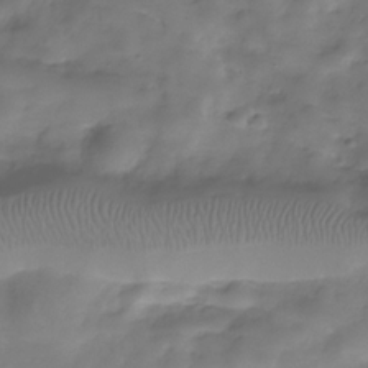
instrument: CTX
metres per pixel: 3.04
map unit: Hve
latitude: -30.2361
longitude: 94.0850
